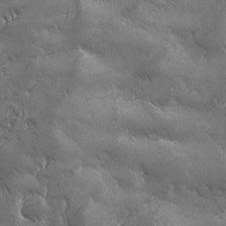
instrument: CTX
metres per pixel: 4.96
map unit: Ave
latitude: -7.5021
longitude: -122.1956
